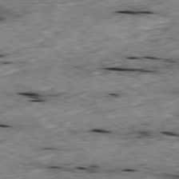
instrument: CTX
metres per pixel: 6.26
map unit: Ap
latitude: -79.6910
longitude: -90.1389
